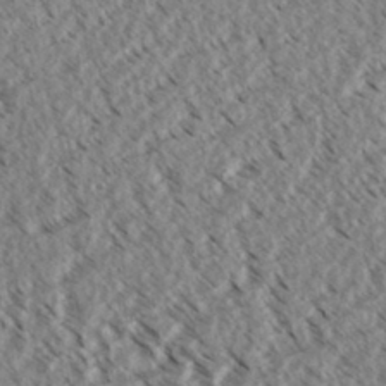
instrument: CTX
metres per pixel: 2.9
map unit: eHh
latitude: 35.1025
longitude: -139.4237
